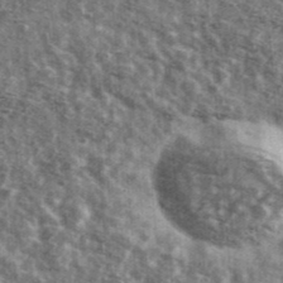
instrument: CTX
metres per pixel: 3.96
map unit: Ave
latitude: 41.9339
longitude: -106.6679
